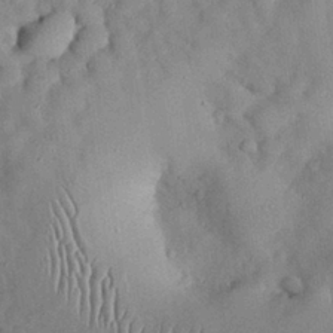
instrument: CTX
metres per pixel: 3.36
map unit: Nhu
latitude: 28.4979
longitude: -69.0648
